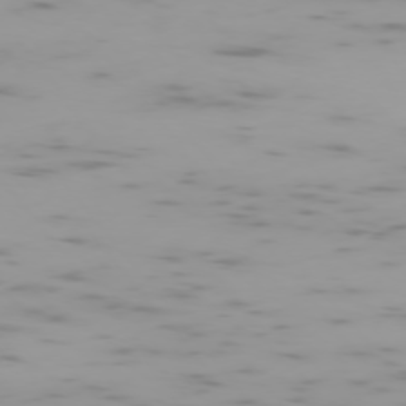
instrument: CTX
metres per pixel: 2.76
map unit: Ap
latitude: -75.7667
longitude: -67.0269
